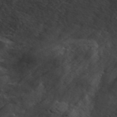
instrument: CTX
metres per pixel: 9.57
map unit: ANa
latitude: 44.2522
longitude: -85.4615
